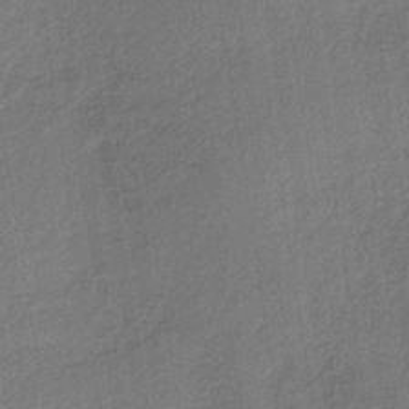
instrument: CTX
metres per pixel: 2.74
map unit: lHb
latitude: -34.8597
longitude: 62.7274
